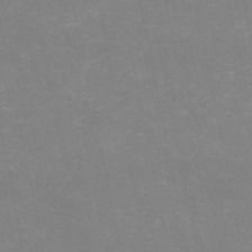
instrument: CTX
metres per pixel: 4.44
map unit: HNb
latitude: -54.6141
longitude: -38.1011
